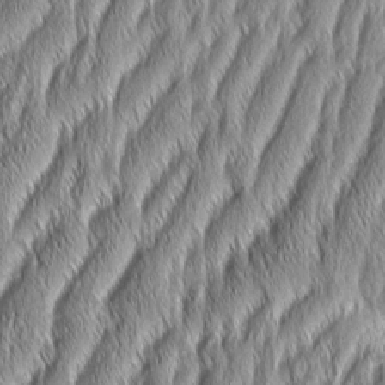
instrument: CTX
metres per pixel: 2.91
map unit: Aa
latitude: 7.2726
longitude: -131.0837
